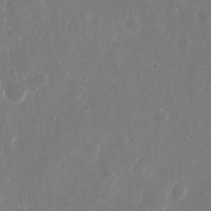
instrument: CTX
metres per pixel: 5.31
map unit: eHh
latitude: 10.5357
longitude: -71.6127
